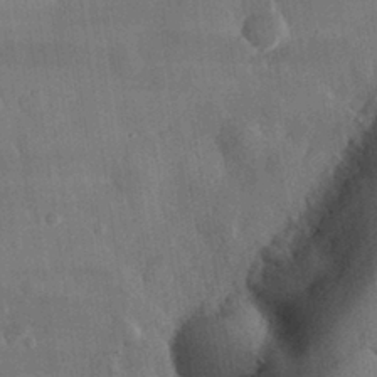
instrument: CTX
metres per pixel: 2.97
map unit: eHh
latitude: 29.8016
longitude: -79.9528
